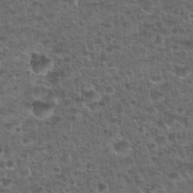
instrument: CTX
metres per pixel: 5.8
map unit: Nhu
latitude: 28.4979
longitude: -49.2915
